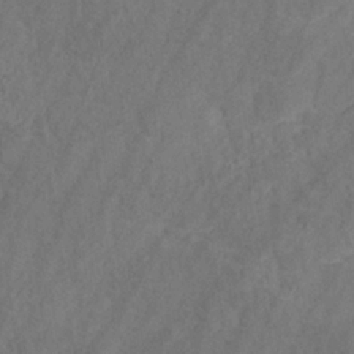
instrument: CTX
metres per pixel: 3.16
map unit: eHb
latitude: -30.5951
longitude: 63.4076
